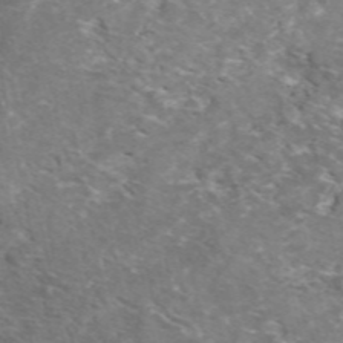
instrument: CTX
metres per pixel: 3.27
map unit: eAb
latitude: 49.7261
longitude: 111.0864
